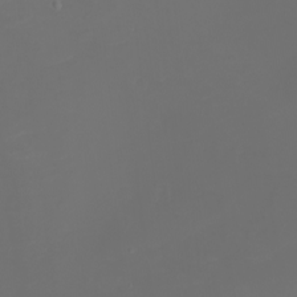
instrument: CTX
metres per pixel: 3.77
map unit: eHh
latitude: -1.5022
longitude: -78.7435
